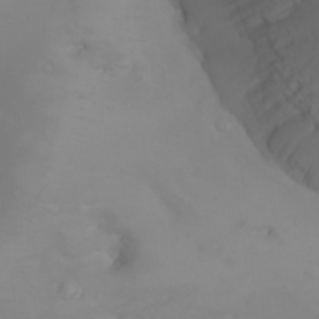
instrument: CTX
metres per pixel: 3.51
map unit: Nhu
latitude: -4.9919
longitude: -80.4601
